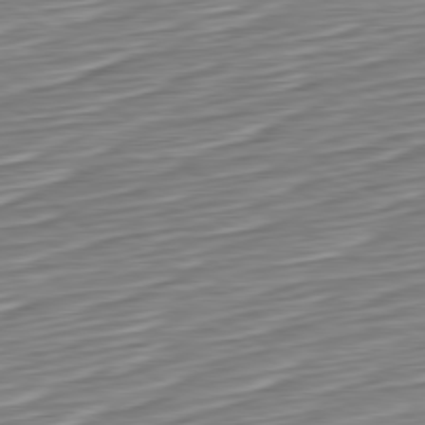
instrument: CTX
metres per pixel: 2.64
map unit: Hpe
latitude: -80.6708
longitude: 23.0487
